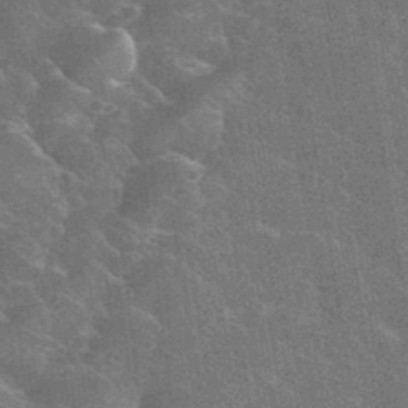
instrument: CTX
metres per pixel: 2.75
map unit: eHh
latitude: 36.4790
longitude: -66.8191
